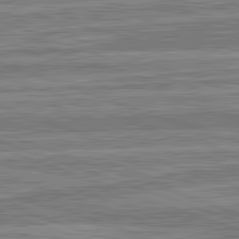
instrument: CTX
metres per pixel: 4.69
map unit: lApd
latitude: 82.7624
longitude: 179.8422
